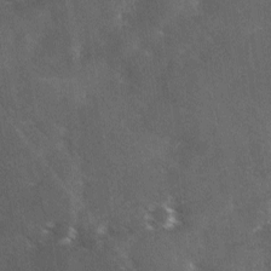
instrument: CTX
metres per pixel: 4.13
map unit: Ave
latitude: 0.5545
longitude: -111.7450
